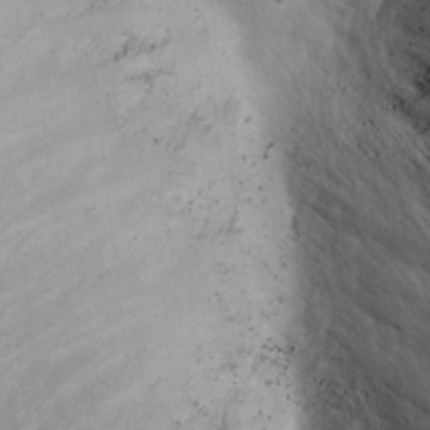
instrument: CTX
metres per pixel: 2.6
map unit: Ave
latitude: 8.9325
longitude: -105.4049
